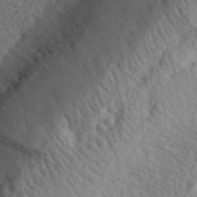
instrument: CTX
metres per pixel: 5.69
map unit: eHh
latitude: 35.9339
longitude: -80.1200
